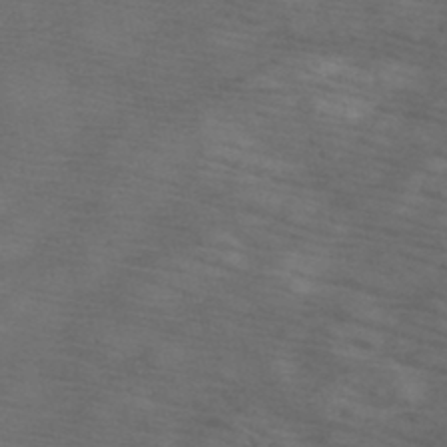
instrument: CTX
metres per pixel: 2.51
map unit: HNb
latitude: -48.4440
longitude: -40.8380
